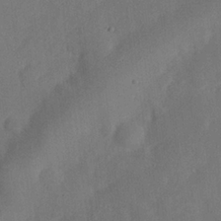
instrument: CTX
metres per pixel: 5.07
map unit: eHh
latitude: 26.0633
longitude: -68.9703
